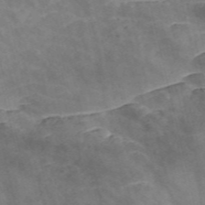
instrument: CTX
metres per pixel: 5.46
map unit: Nve
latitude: -57.1620
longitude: 54.6519
